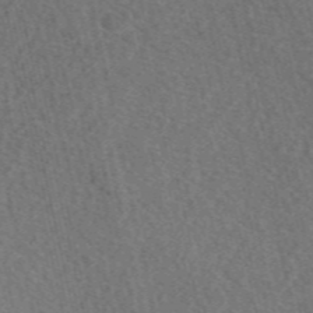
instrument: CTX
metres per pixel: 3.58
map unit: eAb
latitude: 48.3656
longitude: 105.2754
